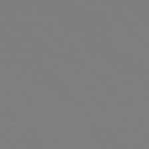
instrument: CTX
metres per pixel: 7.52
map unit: Hpe
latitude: 77.0080
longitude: -161.8583
